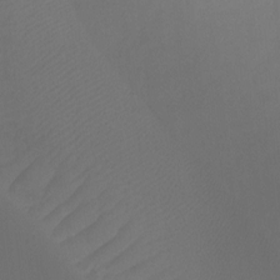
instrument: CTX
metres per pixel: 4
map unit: Ht
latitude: -7.0108
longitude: -28.4412
